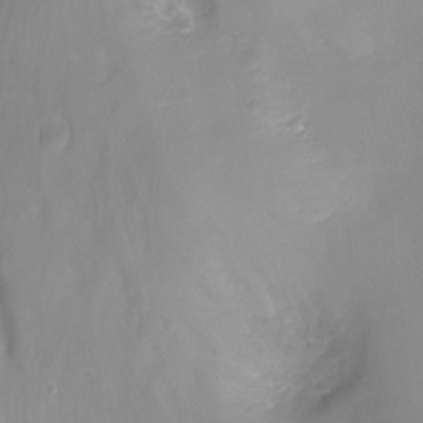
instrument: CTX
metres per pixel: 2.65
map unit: Ht
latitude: -17.4266
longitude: -46.7624
